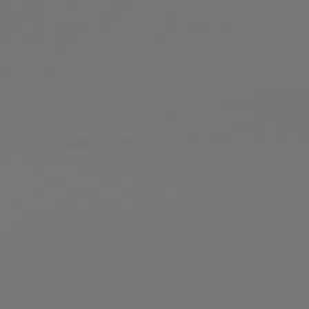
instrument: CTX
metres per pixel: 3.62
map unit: lApd
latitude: 81.2348
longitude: 147.4643
